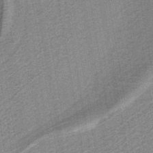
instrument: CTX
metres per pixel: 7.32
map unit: eAb
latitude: -39.4832
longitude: 52.7274
